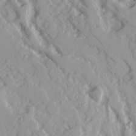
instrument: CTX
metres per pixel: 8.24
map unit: Ave
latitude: 16.5357
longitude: -129.4804
